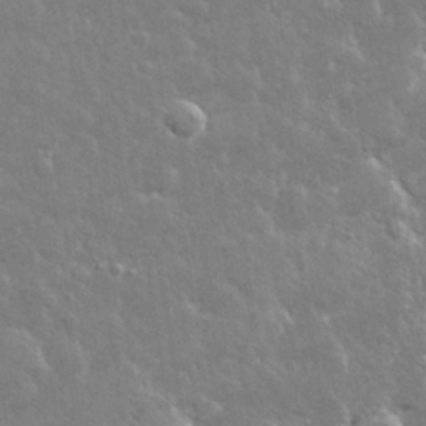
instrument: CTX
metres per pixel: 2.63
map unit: lHvf
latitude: 32.0255
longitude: -93.5938
